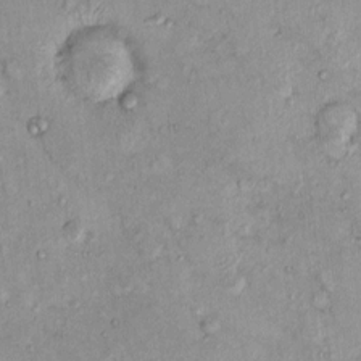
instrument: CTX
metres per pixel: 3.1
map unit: eHh
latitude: -0.1228
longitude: 16.7464
